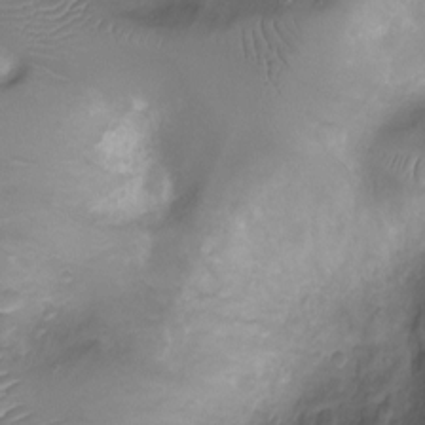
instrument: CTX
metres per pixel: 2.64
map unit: Ht
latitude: -7.7288
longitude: -18.6301
